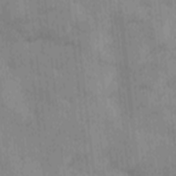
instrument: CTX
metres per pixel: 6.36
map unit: Ave
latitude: -9.9556
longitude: -123.0458
